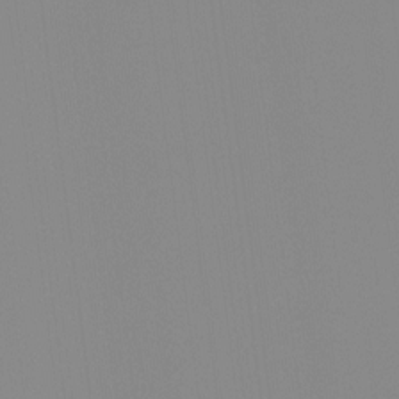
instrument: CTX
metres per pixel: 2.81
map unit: Ht
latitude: -13.4266
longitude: -50.9135
